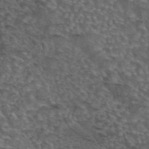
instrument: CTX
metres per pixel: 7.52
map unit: eAb
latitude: 43.9906
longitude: 104.6518
